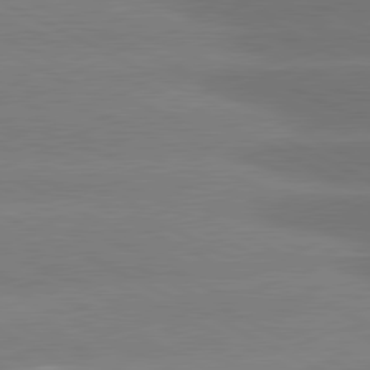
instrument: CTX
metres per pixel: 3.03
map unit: lApd
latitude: 81.0080
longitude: -151.0269
